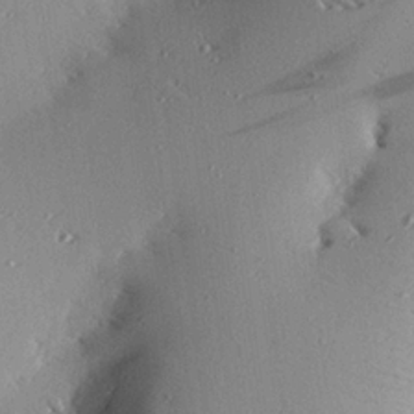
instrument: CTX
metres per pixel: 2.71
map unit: eHh
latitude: 23.5560
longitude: -90.0255
